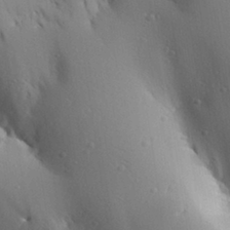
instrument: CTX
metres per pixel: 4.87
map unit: Aa
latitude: 30.3090
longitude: -131.9717
